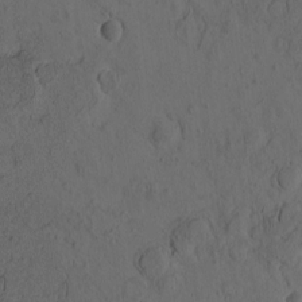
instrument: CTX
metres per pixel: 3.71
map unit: eHh
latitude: -1.5777
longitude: 17.1809
